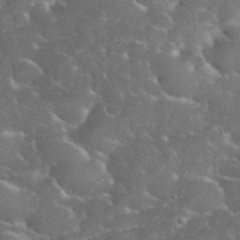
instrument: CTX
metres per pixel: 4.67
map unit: eHh
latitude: 35.4426
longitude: -64.8569
